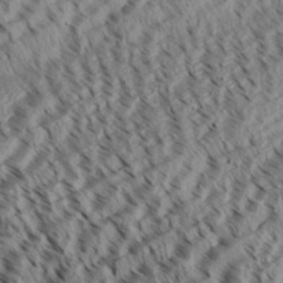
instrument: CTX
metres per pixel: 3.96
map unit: Aa
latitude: 31.9339
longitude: -137.6694
